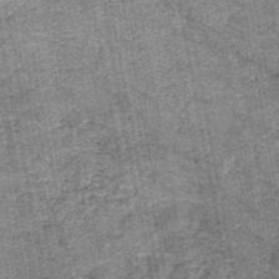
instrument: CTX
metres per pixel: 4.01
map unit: HNb
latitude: -45.0675
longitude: 53.3887
